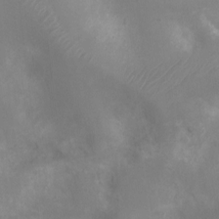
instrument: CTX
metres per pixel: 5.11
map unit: Ht
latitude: -11.1053
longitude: -20.7247
